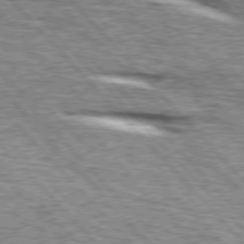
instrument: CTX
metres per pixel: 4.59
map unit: lApd
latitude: 76.1389
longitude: -83.2348
